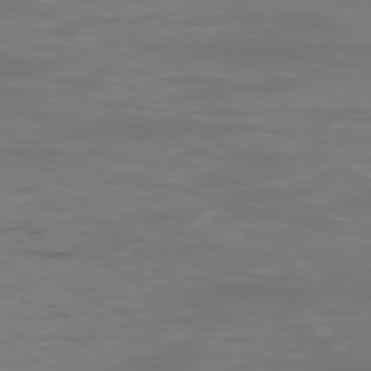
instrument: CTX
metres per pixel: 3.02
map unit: Ap
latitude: -76.8408
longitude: -82.0444
